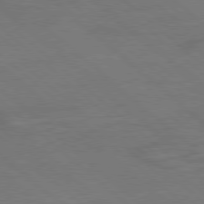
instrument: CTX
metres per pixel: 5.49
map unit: Ap
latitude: -80.2173
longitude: -54.5168
